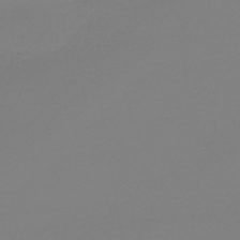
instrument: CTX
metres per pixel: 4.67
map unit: lHb
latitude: -41.8989
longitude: 60.4440
